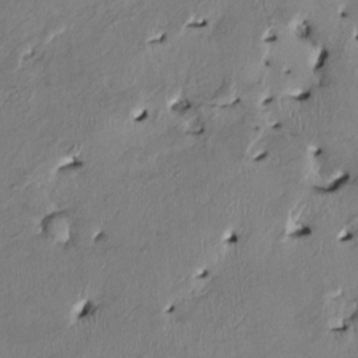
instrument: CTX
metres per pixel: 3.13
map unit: HNhu
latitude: 2.3467
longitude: -5.3671
